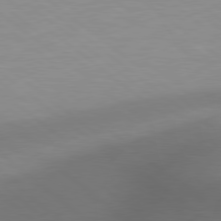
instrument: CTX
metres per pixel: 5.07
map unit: Hpe
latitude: 78.7247
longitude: -150.6868
